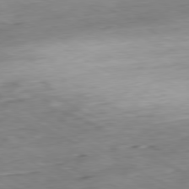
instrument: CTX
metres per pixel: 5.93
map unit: Ap
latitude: -80.4440
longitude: -83.6504
